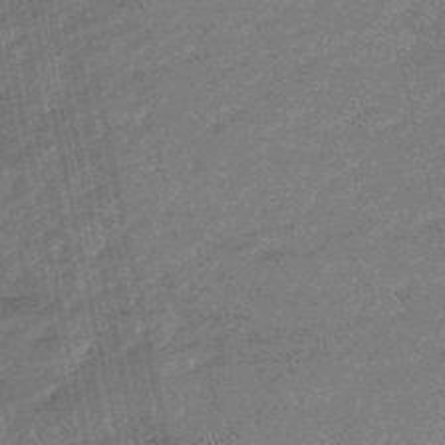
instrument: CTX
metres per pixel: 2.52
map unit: eHb
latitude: -48.0661
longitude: 86.7463
